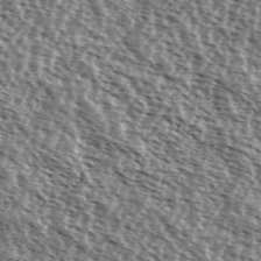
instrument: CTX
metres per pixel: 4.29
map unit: Ave
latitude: 37.8395
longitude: -112.1578
